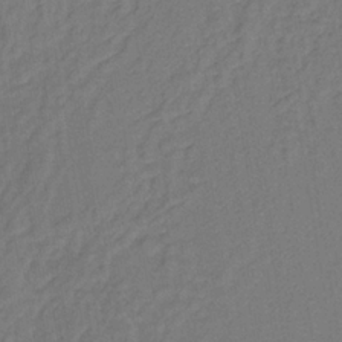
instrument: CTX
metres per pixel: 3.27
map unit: lHb
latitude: -35.5210
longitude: 64.8786
